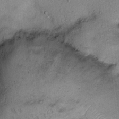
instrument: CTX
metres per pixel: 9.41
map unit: Ht
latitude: 13.1025
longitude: -40.3089
